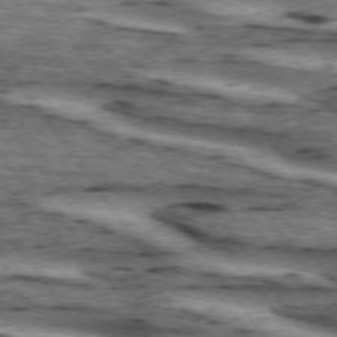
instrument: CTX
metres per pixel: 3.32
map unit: lApd
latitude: 74.1956
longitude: -75.5938
